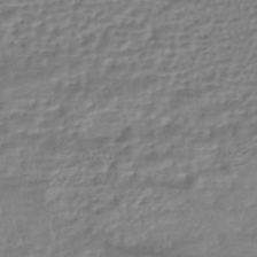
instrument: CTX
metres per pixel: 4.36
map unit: HNhu
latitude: -44.2551
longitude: 96.7841
